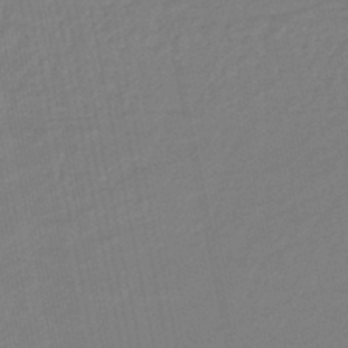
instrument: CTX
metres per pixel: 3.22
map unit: eHb
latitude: -45.1809
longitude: 87.7289
